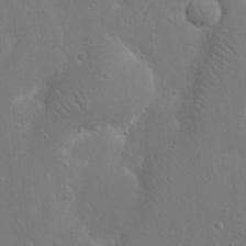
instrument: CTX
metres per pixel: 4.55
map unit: eHh
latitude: 16.8380
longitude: -71.4615
